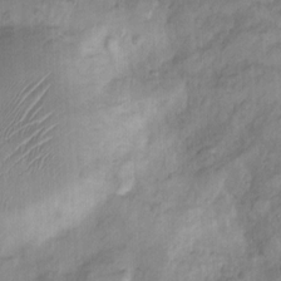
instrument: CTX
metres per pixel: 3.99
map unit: Nhu
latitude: 9.1592
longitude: -24.8002
